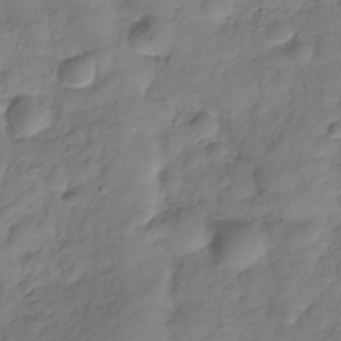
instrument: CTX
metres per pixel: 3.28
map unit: Hve
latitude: -29.5021
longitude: 93.7855
